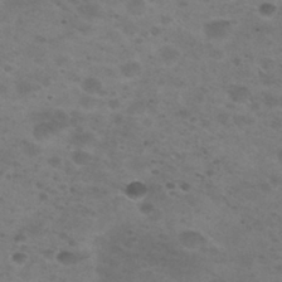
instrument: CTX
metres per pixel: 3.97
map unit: Nhu
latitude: 29.5182
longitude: -47.5938
